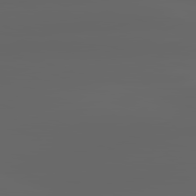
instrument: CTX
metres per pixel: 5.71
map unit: lApd
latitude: 83.0836
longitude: -136.8002
